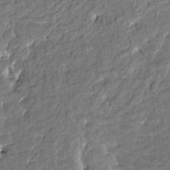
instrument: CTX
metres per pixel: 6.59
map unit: HNhu
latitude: 3.8016
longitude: -7.7261
